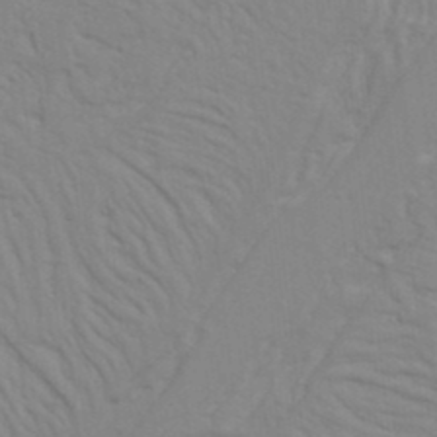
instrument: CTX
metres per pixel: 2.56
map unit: Nhu
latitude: 20.5546
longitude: -72.8569
